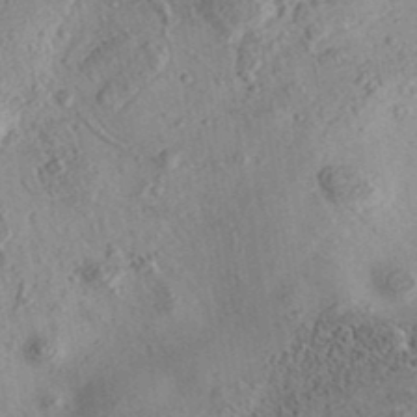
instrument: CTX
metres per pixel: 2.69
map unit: eAb
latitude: 35.8394
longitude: 108.7463
